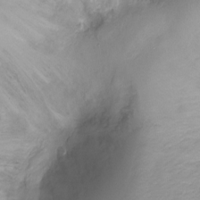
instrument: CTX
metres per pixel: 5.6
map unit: Ht
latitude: -17.7667
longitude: -46.1767
